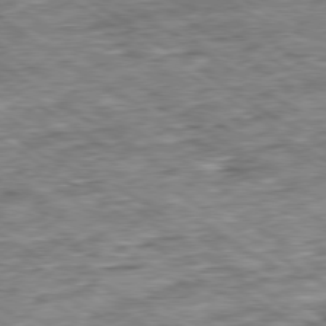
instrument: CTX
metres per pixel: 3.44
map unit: Ap
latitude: -79.5777
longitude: -75.0458
